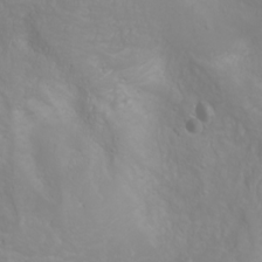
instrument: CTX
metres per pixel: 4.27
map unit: Nhu
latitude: -0.4440
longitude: -75.9717
